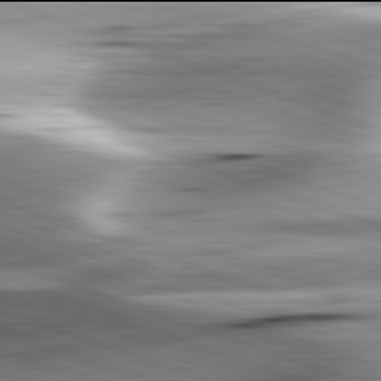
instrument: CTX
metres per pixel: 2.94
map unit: lApd
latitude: 81.9906
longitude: -151.5182
